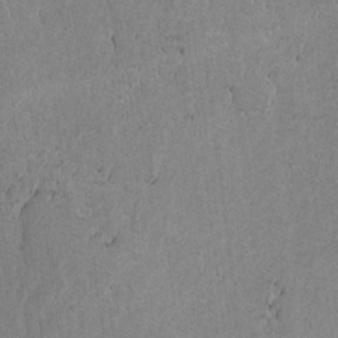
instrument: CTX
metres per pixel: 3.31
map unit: lAvf
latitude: -6.6896
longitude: -114.7246
